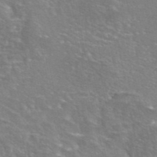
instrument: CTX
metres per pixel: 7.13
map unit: eAb
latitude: 45.8583
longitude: 106.0283
